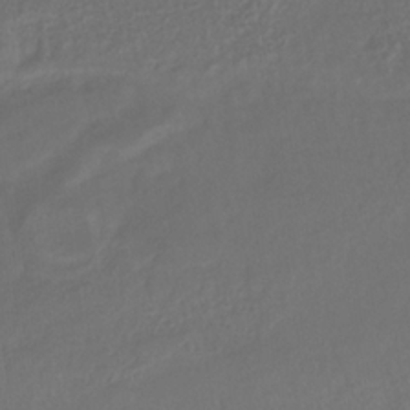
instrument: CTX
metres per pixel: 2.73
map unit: lHb
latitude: -34.5007
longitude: 64.1039
